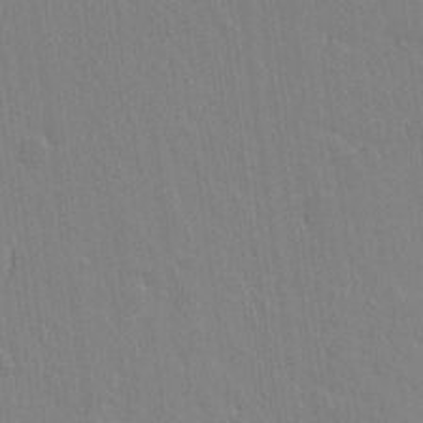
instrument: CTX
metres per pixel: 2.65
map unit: lAvf
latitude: 14.4412
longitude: -126.9325
